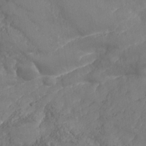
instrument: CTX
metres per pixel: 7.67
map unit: Nhe
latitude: -37.1242
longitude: 138.5574
